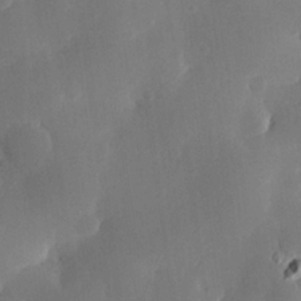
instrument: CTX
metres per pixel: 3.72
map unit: Hve
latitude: 24.8191
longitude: 150.8219
